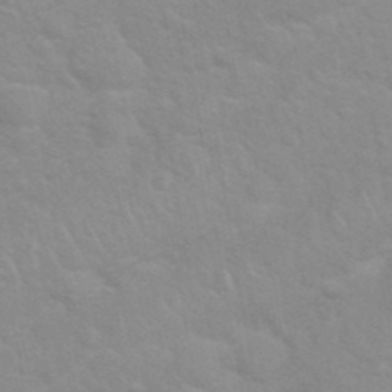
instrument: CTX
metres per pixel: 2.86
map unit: Nhu
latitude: 26.9136
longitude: -61.9150
